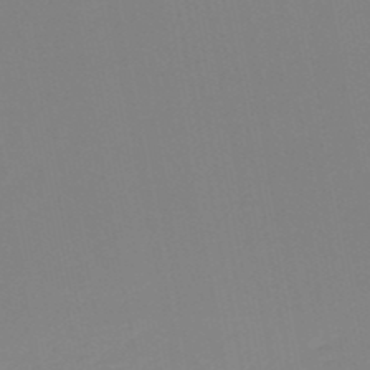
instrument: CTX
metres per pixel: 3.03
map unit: HNb
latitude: -50.3117
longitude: -50.2900
